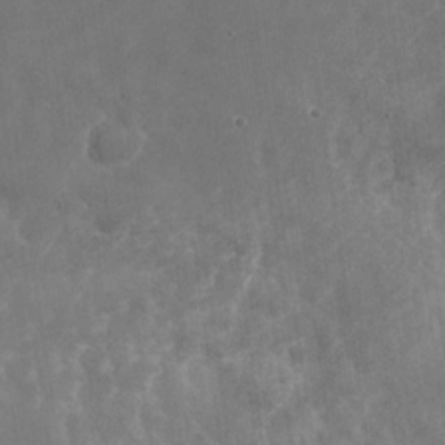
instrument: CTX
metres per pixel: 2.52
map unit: Nhu
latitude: -28.2173
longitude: -75.4238
